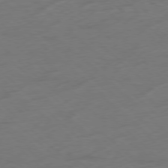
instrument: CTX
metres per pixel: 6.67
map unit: Hpe
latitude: -78.0472
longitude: -20.9703
